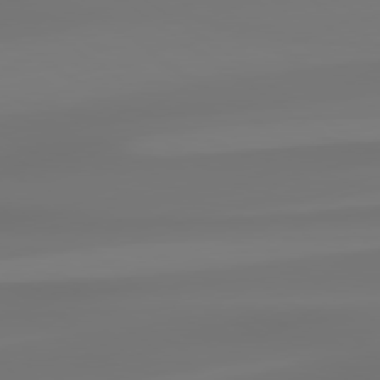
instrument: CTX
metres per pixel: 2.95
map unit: lApd
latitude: 79.1214
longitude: -136.9325
